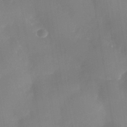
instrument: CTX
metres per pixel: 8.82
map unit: Nhe
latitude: -36.8219
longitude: -113.1781
